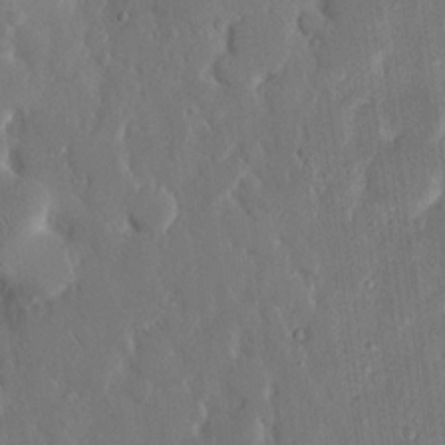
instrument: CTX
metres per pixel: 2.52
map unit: eHh
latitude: 14.7247
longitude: -69.6127
